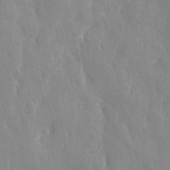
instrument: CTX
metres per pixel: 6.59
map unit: Ave
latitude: -11.2565
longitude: -120.1389
